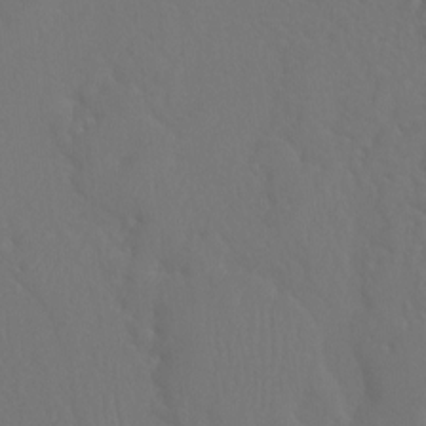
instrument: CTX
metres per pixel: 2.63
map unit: Ht
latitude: -7.1998
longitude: -31.5938
